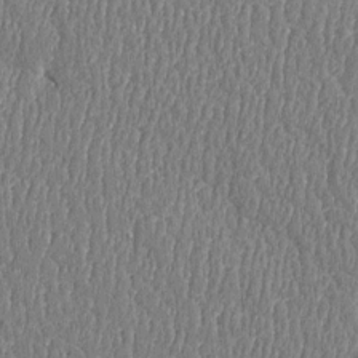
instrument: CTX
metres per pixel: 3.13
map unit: Htu
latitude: -5.1053
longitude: 176.0661
